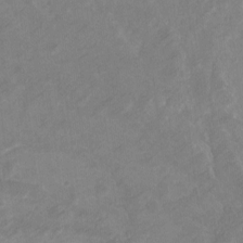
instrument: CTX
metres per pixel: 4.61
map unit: Hto
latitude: -7.4454
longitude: -39.5938
